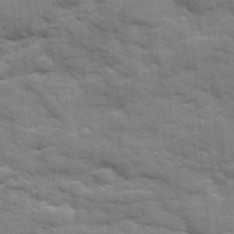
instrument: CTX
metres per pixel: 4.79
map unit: Ave
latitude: 18.7813
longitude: -129.6694
